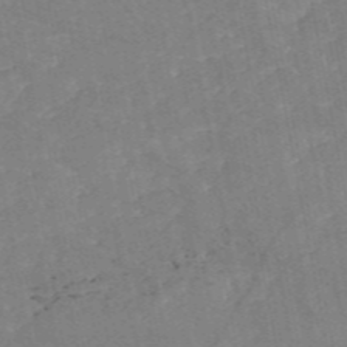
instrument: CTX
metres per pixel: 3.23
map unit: HNb
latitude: -55.6533
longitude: -39.8961
